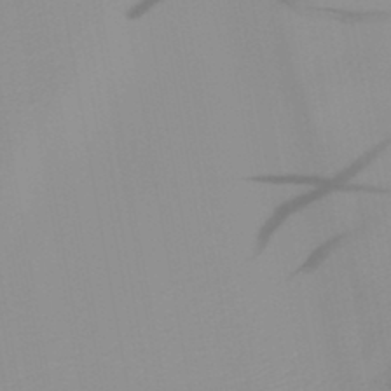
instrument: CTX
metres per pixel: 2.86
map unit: HNb
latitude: -45.2565
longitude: -43.7261
